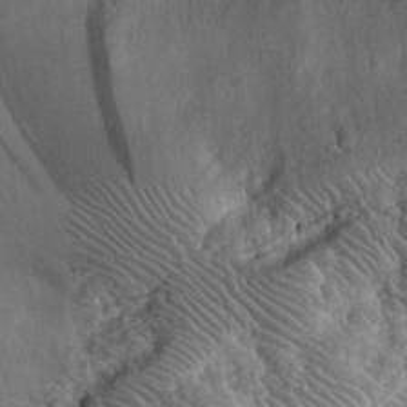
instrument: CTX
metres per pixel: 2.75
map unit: eHh
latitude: 30.2901
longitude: -69.3860
